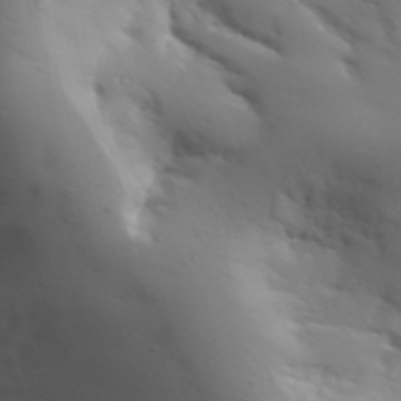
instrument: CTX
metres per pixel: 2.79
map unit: Aa
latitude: 32.5924
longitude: -143.7450
